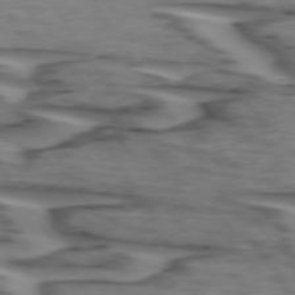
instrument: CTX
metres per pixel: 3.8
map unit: lApd
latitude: 74.2145
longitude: -71.0269
